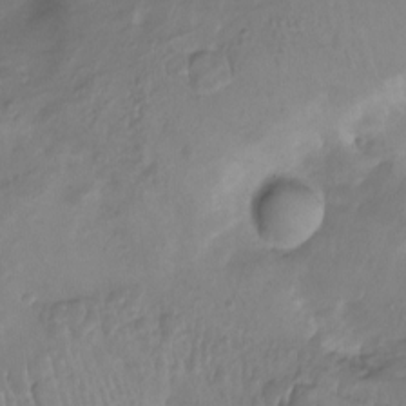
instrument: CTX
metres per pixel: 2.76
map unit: Aa
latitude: -13.0675
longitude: -67.1781
